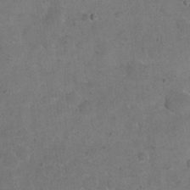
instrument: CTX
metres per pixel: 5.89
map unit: eHh
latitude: 19.7260
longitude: -62.8569
